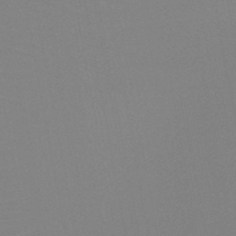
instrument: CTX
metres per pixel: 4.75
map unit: HNb
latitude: -46.5007
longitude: -42.9892
